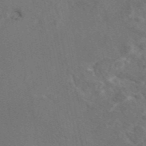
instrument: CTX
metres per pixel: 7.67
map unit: eAb
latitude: 46.5546
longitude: 109.7100
